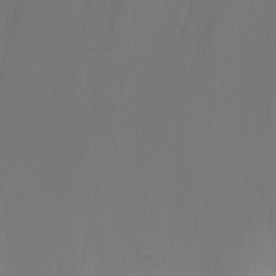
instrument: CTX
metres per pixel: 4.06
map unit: Nhu
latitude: -14.3496
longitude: -58.4412
